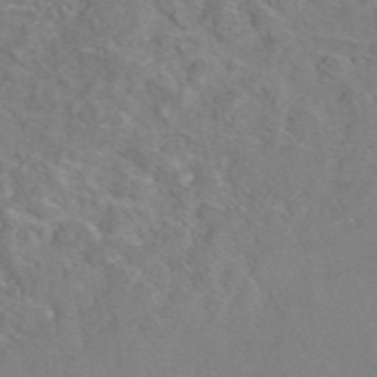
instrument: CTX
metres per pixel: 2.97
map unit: eAb
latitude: 45.7827
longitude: 110.1983
